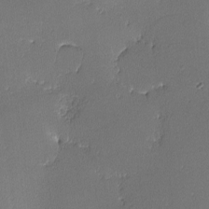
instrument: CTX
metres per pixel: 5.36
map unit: lHvf
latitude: -10.5196
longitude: -103.8016
